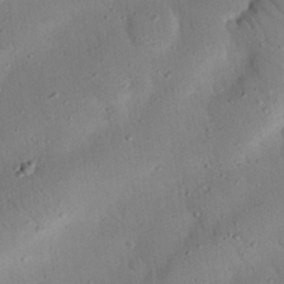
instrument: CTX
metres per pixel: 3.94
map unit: Nhu
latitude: 22.5357
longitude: -75.4804
